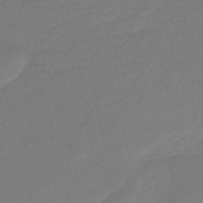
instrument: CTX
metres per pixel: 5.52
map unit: eHb
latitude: -46.4440
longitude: 86.9164
